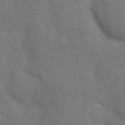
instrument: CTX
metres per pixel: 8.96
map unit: Nhu
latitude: 19.4237
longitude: -73.7261
